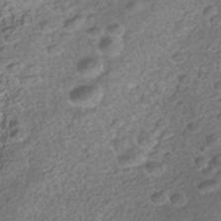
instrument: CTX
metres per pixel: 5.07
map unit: Nhe
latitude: -40.9730
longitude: -100.5735
